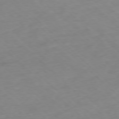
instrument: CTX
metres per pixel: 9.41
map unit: Ap
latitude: -77.6911
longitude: -79.4427
